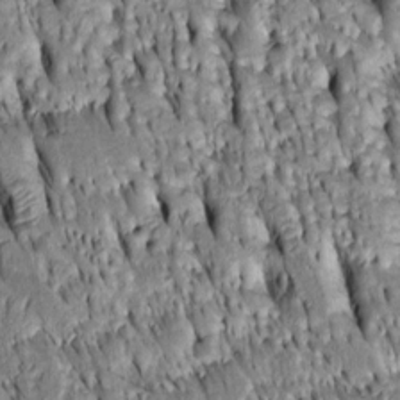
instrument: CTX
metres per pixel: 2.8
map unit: Htu
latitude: -3.9178
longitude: 151.3509
